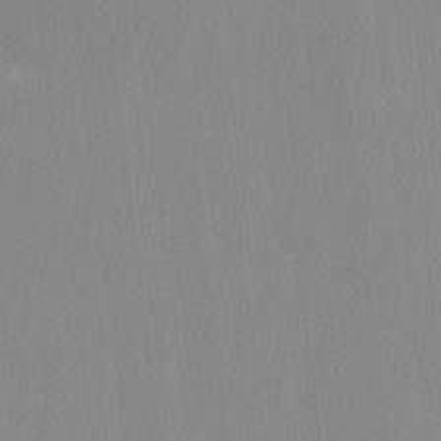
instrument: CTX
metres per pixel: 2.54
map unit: Htu
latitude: -9.5210
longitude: -75.5182
